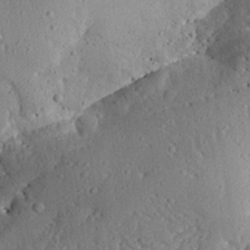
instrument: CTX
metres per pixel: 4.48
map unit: Aa
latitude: 31.3860
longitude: -133.8583
